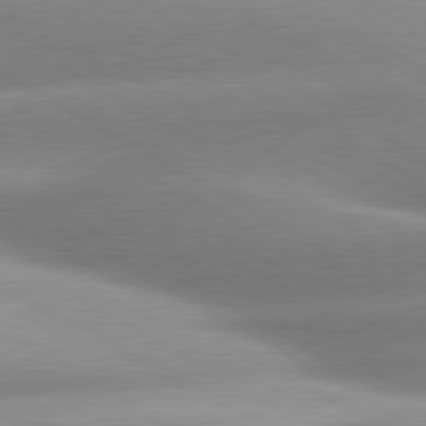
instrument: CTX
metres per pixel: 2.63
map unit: lApd
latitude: 80.2333
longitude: -157.5560
